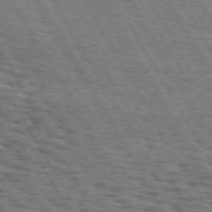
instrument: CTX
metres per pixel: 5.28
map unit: Hpe
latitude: 73.0648
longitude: -142.3467
